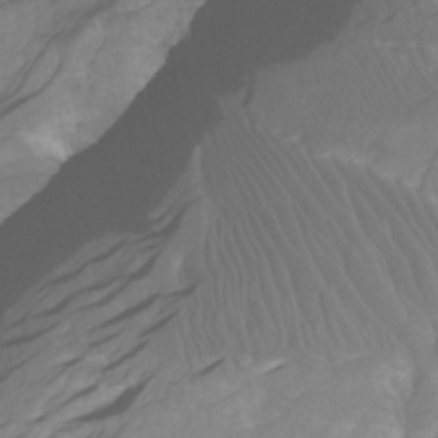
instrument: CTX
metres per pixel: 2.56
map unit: Htu
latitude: -5.1053
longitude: -76.6868
